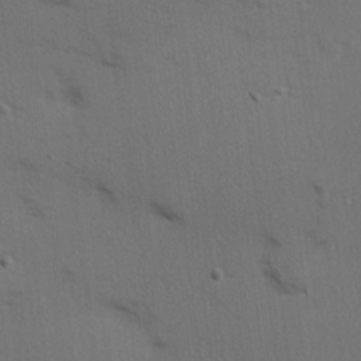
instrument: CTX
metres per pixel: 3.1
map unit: Hve
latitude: 14.4223
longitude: -90.3845
